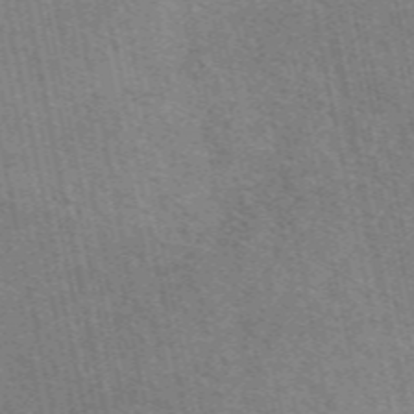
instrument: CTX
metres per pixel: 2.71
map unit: eAb
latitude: 51.3103
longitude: 107.6155
